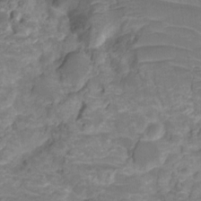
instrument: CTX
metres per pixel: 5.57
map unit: HNhu
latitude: -20.8030
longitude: 85.0297
